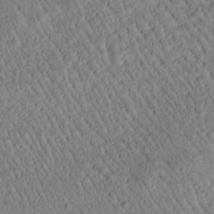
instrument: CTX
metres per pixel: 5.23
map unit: Htu
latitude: -1.0865
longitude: 171.9178
